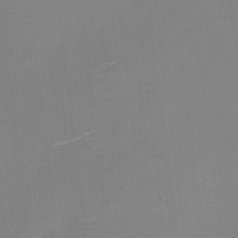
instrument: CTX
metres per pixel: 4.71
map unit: eHh
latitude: -2.5006
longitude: -80.1767
